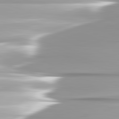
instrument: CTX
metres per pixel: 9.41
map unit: lApd
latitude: 82.7057
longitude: -139.5371
